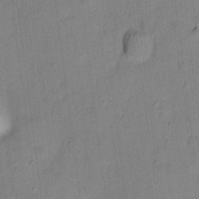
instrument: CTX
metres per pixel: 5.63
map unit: Nhu
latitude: 11.6883
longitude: -29.0269
